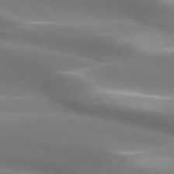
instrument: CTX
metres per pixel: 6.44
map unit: lApd
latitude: 73.5560
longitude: -50.1200
